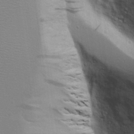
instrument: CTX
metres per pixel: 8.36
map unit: Aa
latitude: 17.8583
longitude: -126.0633
